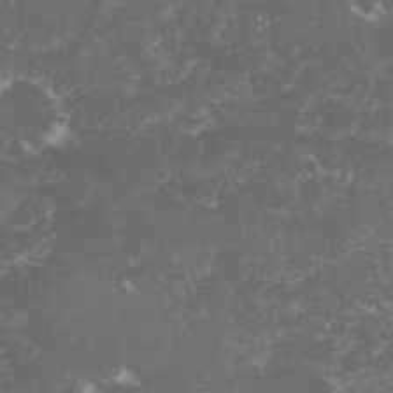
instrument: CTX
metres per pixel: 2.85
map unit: lHvf
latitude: -15.5399
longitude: -99.5371
